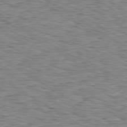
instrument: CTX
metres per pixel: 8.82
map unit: Ap
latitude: -80.1984
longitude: -48.1767
